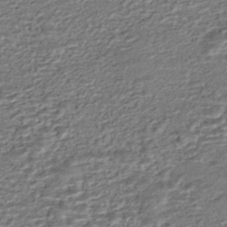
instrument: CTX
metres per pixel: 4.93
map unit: HNhu
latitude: -45.2376
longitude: 105.8989
